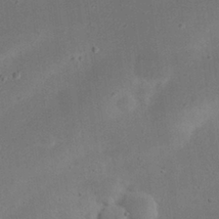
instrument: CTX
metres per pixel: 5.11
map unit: eHh
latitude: 23.8961
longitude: -69.9717
